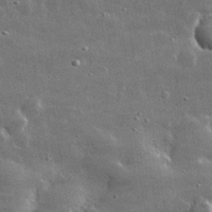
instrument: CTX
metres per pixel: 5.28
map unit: lHvf
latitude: 32.4034
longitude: -90.7435
